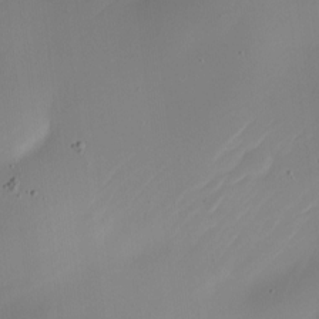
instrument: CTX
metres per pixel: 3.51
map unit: Nhe
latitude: -19.7478
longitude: 144.0850
